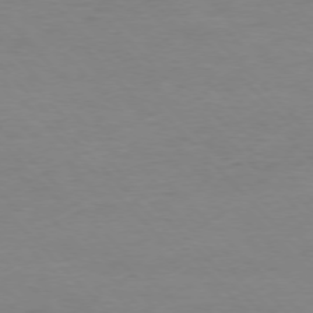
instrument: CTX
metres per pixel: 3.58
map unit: Ap
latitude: -77.2565
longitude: -83.1025
